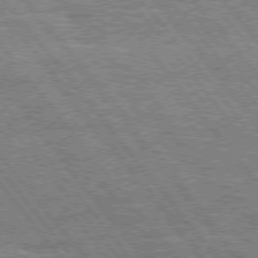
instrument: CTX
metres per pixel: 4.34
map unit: Hpe
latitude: 75.1214
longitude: -139.7072
